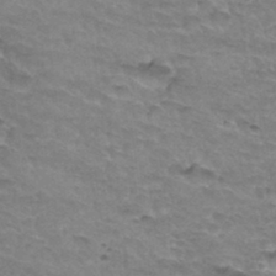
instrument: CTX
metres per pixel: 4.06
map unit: Hto
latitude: 34.0633
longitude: -46.6113
